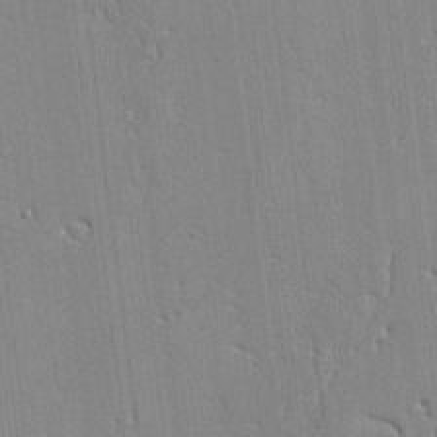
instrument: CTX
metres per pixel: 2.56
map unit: lAvf
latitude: -2.3117
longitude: -109.2348
